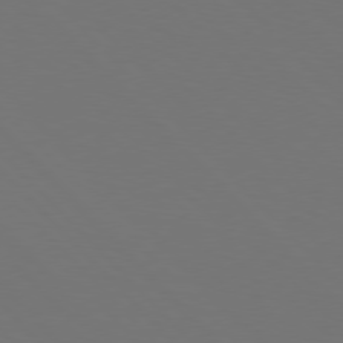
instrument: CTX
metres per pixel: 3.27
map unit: Hpe
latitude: 77.1970
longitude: -169.0081
